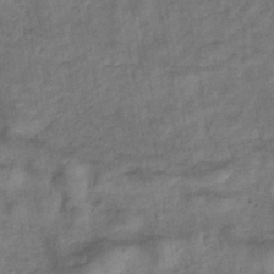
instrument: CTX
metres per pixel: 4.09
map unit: eHb
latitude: -33.5022
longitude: 74.2551
